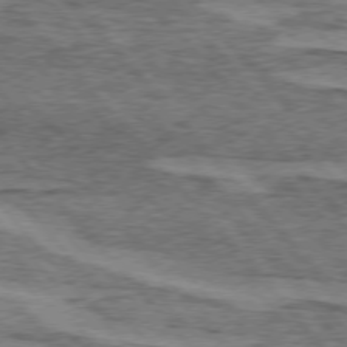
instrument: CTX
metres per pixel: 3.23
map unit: lApd
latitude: 74.8191
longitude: -77.9150
